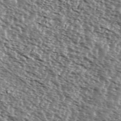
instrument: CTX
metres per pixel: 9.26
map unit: Ave
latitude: 37.6883
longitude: -112.0255
